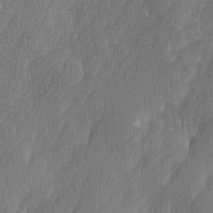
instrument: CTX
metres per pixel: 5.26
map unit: Ave
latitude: 9.8961
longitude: -105.8773
